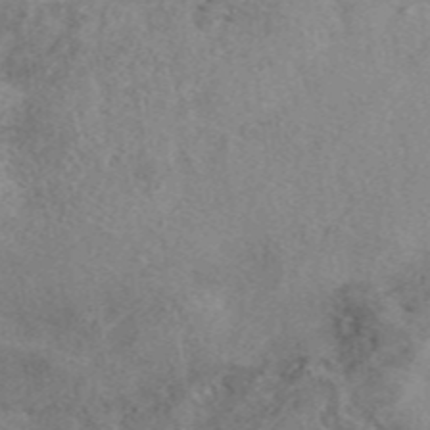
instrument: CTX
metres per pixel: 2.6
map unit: eAb
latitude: 40.5545
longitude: 109.8044
